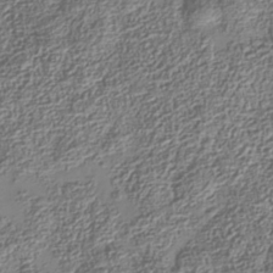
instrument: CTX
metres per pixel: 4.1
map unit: Nhe
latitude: -36.1039
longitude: -129.8961
